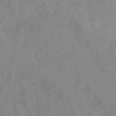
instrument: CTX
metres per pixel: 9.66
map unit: Ht
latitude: 8.7246
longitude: -38.3845
